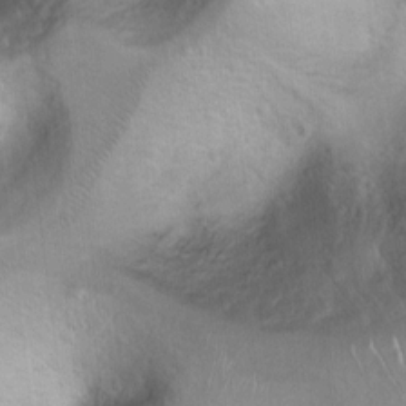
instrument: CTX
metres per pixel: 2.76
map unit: Ht
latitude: 6.9892
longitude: -30.1578
